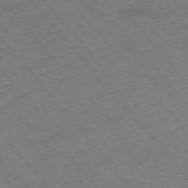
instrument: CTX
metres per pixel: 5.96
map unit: Hpe
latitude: -76.3684
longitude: -20.1011
